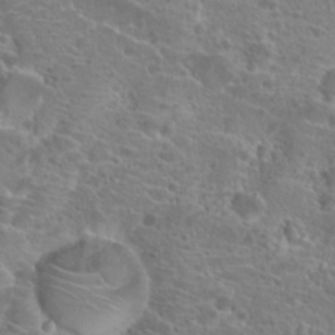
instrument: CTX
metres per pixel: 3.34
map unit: Hto
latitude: 21.2726
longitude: -40.8380
